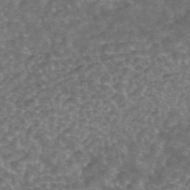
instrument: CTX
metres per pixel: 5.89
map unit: ANa
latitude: 44.7435
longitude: 29.6533
